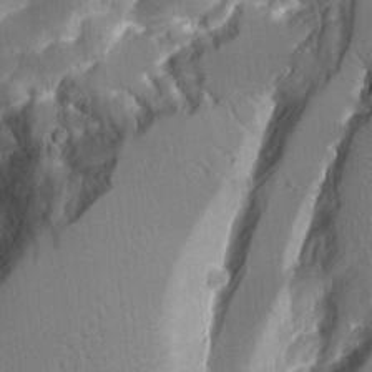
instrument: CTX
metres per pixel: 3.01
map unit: Aa
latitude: 12.5357
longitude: -125.9339
